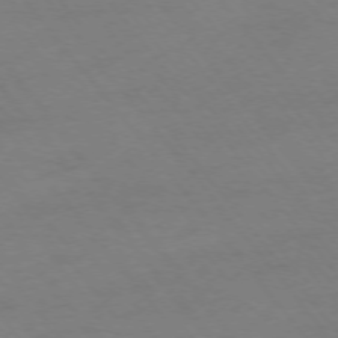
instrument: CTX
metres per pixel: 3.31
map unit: Ap
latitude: -75.4266
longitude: -66.9702
